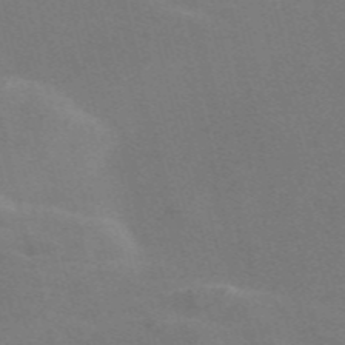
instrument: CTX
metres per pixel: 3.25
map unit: Nve
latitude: -58.4817
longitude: 63.5588
